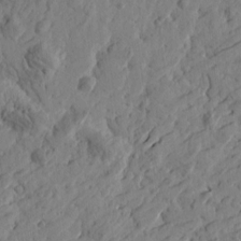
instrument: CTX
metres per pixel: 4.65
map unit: Htu
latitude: -2.1416
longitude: -178.6491
